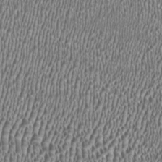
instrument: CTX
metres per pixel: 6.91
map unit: HNhu
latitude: -0.2173
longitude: 0.8408
